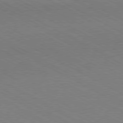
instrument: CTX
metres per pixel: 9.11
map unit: Hpe
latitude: -80.7841
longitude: 17.5777
